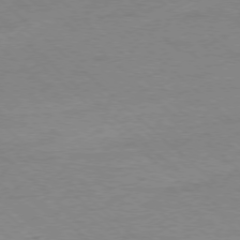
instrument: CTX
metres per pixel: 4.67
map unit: Ap
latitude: -77.5588
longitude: -84.3656
